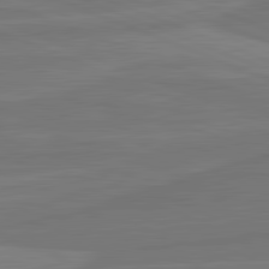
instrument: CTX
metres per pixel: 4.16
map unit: lApd
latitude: 82.2144
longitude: -174.1956
